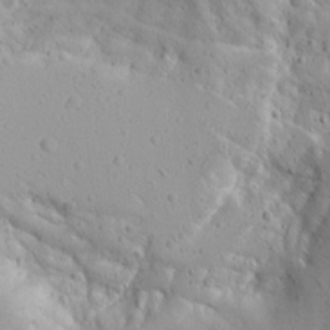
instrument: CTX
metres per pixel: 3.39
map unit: Aa
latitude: 13.0270
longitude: -142.5357
